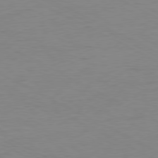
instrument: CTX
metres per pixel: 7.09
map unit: Ap
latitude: -80.3495
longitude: -83.1025
